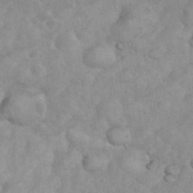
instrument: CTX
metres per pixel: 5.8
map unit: eHh
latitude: 35.5560
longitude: -62.5924
